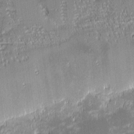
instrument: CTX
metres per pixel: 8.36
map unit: eHh
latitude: -1.9367
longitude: -85.5560
